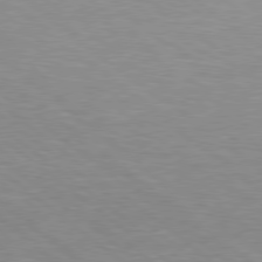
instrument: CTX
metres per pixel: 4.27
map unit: Hpe
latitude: 78.3468
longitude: -151.7638
